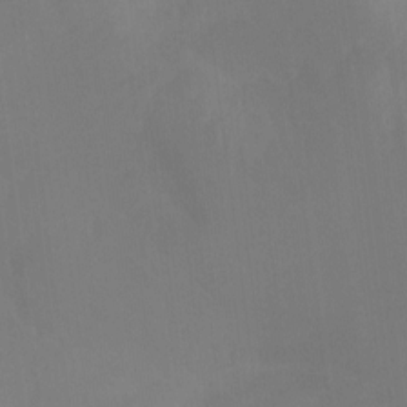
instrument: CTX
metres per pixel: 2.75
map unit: Hto
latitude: -10.9731
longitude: -40.3467
